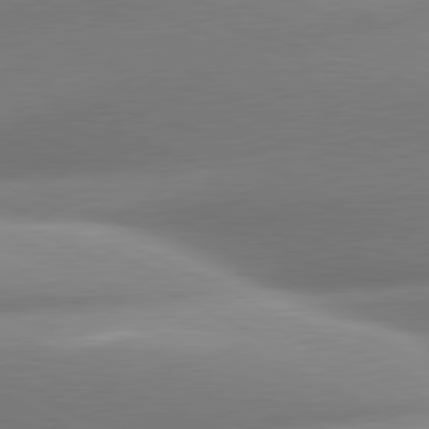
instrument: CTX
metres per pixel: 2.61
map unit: lApd
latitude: 80.7246
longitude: -159.7639
